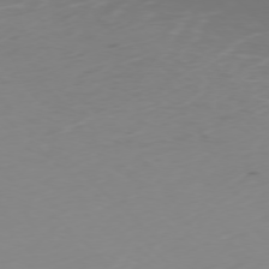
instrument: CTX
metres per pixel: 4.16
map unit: Ap
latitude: -77.1998
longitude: -81.7827
